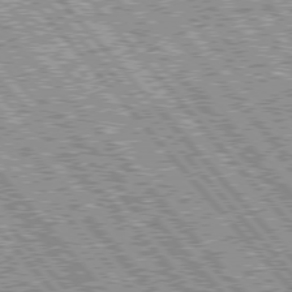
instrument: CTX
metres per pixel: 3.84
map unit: Hpe
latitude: 76.5356
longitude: -170.6112
